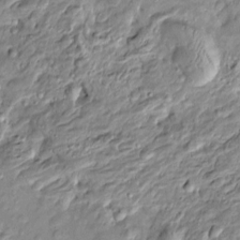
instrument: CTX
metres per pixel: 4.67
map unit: Htu
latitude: -5.2754
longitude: 157.4076
